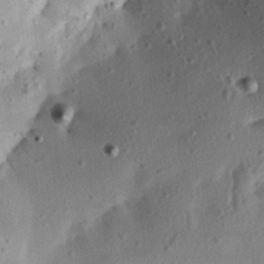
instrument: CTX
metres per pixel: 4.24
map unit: Aa
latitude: 12.8191
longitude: -140.1011
